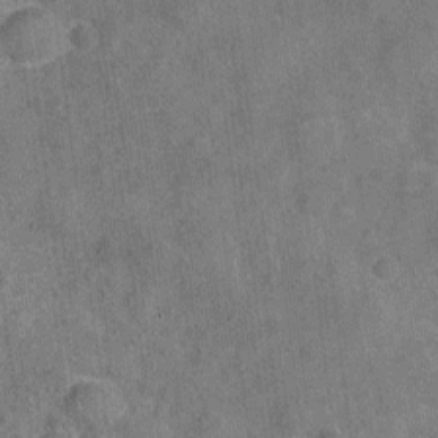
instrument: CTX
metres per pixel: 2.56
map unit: Nhu
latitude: -18.3873
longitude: -56.3089
